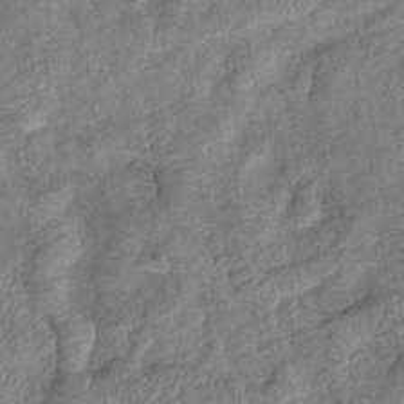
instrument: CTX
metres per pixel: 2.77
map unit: eHb
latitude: -38.5574
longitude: 77.6722
